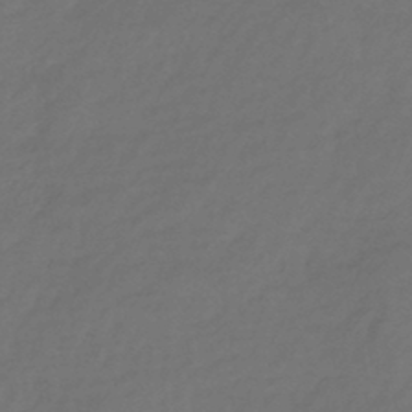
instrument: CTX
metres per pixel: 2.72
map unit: eHb
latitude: -43.7477
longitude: 86.9164
